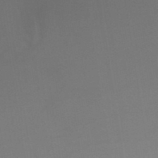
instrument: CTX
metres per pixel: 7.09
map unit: lHb
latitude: -48.7086
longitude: 67.7478
